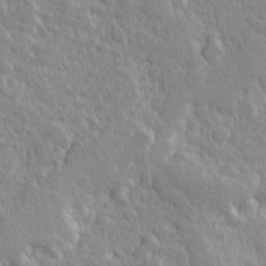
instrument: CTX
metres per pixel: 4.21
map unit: Hve
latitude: 24.5167
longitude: 144.4629
